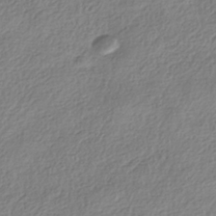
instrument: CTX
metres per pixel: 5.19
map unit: HNhu
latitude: -40.4440
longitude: 102.1795
